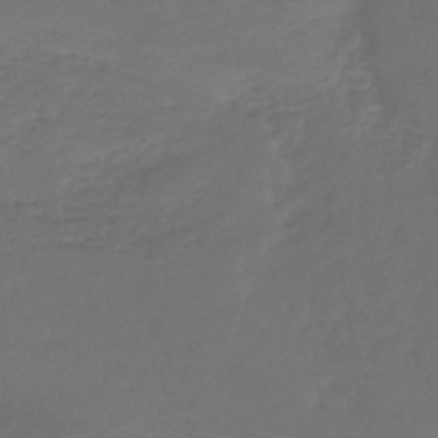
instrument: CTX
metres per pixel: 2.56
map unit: lHb
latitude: -43.8422
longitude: 59.6910
